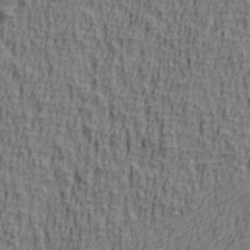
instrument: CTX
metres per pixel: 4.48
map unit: lAa
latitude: 4.6868
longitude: -114.6301
